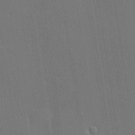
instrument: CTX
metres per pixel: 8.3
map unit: lHvf
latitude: 19.3670
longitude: 141.8422
